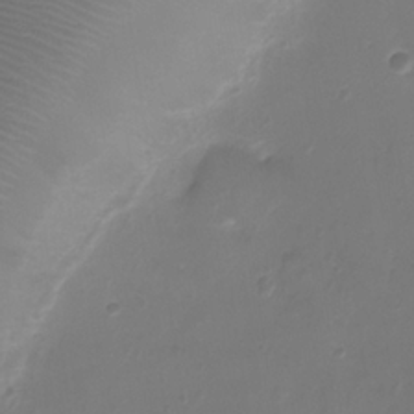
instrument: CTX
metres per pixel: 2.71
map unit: Ht
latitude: -2.5951
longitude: -19.4804
